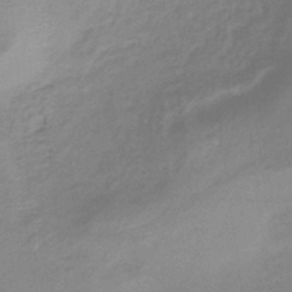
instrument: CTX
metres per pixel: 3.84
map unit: lHb
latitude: -37.1620
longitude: 73.2376
